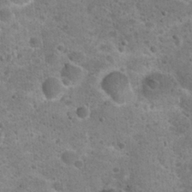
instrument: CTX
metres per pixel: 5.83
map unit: Hto
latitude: 22.3089
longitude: -49.7639
